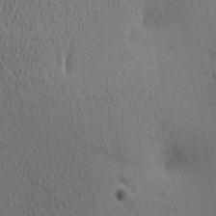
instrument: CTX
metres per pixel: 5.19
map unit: lAa
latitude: 11.6505
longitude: -107.9528
